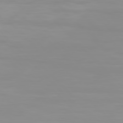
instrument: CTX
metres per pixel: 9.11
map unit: Hpe
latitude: 77.4237
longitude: -163.9150
